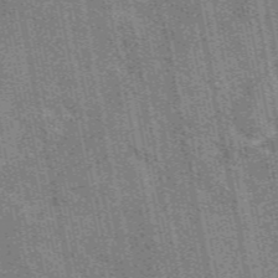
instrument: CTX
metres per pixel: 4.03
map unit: eAb
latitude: 50.0633
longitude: 115.0297
